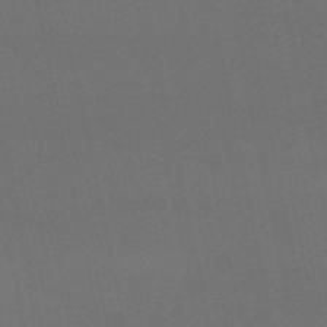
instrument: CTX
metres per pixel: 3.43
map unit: eHb
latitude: -50.3873
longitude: 76.0850
